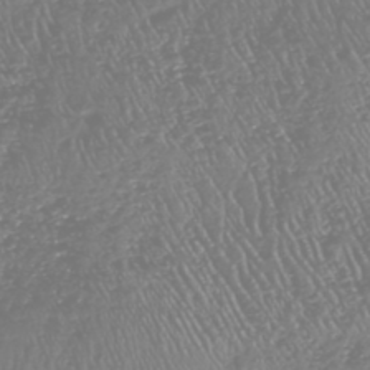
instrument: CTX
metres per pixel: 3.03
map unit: HNhu
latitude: -48.1417
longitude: 29.1809
